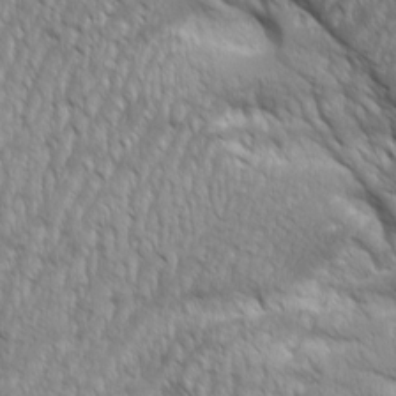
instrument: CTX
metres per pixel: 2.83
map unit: Aa
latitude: 8.6302
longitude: -130.1200
